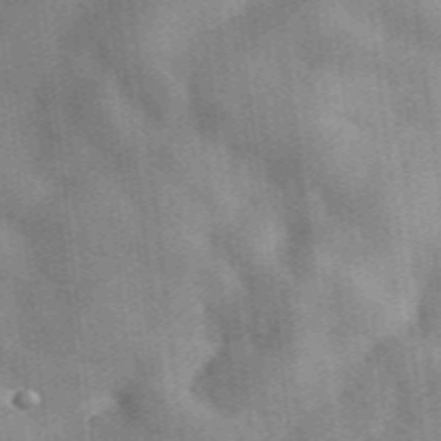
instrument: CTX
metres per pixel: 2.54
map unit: lHvf
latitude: 35.9906
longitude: -90.5735
